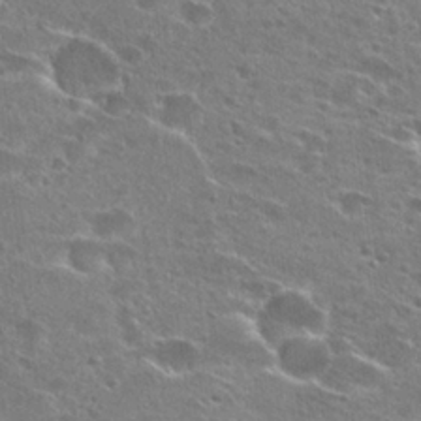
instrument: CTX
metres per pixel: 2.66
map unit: Hto
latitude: 26.1767
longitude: -45.9150
